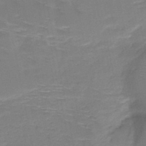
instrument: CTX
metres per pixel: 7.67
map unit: HNb
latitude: -48.8597
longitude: -46.9892
